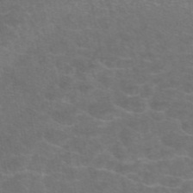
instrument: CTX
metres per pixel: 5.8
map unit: eAb
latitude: 47.6127
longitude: 106.0661
